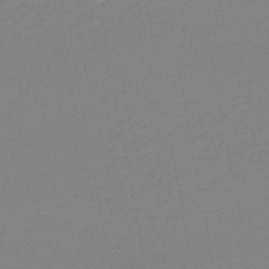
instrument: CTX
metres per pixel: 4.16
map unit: lHb
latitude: -44.2928
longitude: 64.3307
